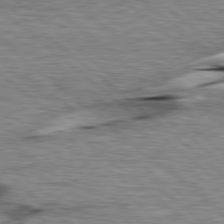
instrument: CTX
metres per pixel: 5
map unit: lApd
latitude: 78.9325
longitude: -52.0444
